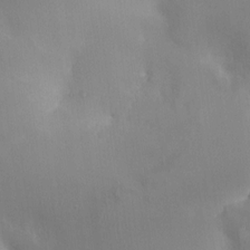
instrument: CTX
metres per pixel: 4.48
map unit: HNhu
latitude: 8.4412
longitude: -4.0822
